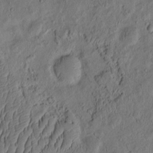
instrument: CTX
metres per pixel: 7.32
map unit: eHh
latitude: -2.7652
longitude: 17.7289
